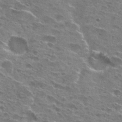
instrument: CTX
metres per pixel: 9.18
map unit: Hto
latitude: 26.7246
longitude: -47.4238
